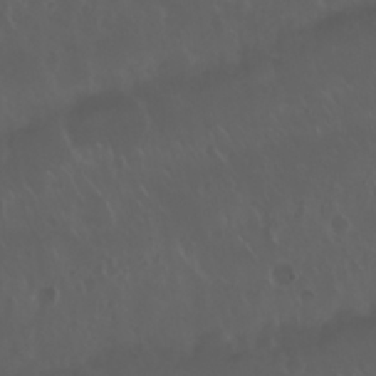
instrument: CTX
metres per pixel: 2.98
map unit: Nhu
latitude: 29.9339
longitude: -58.9514
